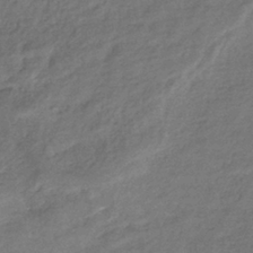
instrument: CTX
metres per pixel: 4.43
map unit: eHb
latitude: -38.7841
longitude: 80.6330
